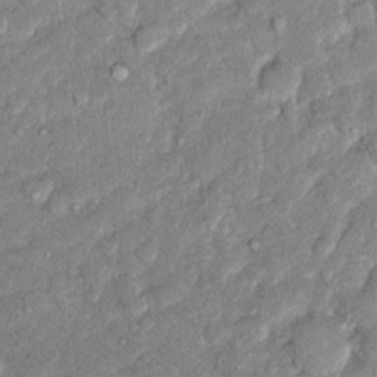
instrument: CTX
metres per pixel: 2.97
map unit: Hto
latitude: 14.9136
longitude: -33.9906
